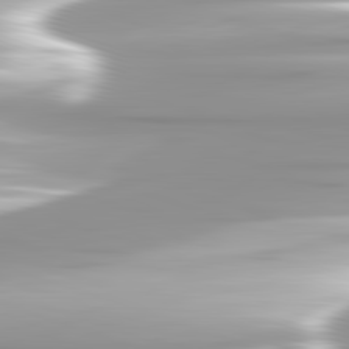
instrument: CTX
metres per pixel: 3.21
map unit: lApd
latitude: 82.7435
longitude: -139.7261
